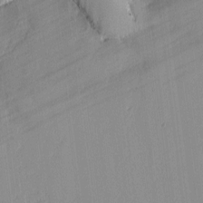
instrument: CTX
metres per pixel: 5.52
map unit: lAvf
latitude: -1.6155
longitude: -108.1388
